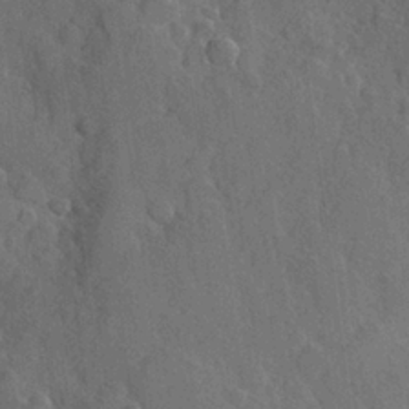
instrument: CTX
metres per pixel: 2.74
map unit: Hve
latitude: 24.4790
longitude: 149.2565
